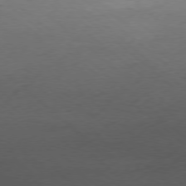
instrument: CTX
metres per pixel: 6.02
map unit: Ap
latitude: -78.7652
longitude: -70.7246
